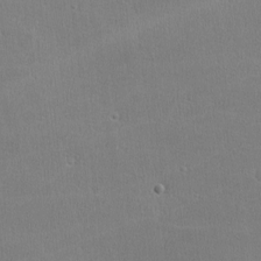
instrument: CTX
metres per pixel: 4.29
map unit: lHvf
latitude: -11.8800
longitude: -101.1970
